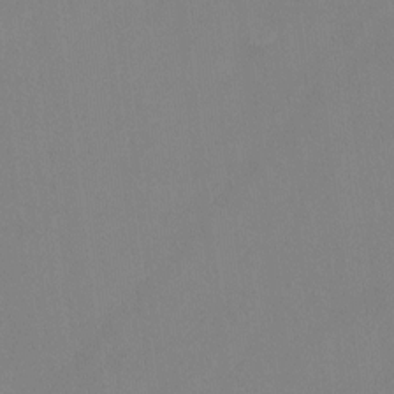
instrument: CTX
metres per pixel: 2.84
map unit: Hto
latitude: -12.4062
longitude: -40.2711
